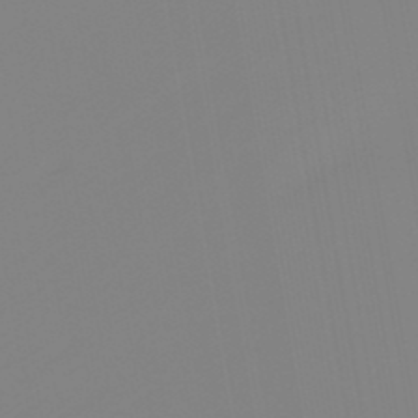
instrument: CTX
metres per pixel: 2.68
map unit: lHb
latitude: -49.1431
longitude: 74.5574
